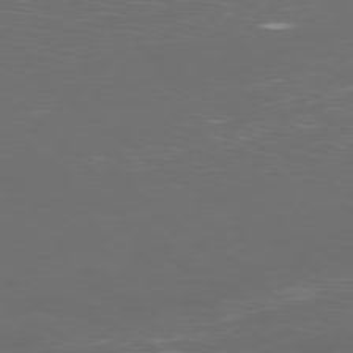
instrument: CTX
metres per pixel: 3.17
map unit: Ap
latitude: -78.8786
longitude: -93.4426
